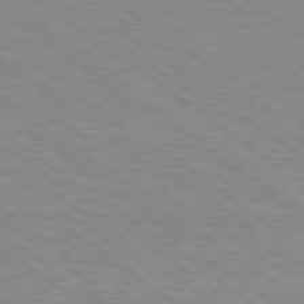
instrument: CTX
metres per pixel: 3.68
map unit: Hpe
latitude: 79.0459
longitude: -122.3089
